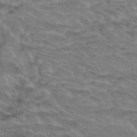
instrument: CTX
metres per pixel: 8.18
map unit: Hto
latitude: 33.0458
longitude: -45.5749
